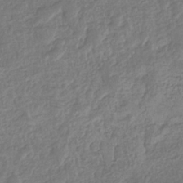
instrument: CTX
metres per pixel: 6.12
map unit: eHb
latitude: -34.1606
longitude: 76.8597
